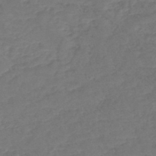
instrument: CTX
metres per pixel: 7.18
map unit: lHb
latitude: -45.3888
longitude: 73.3698
